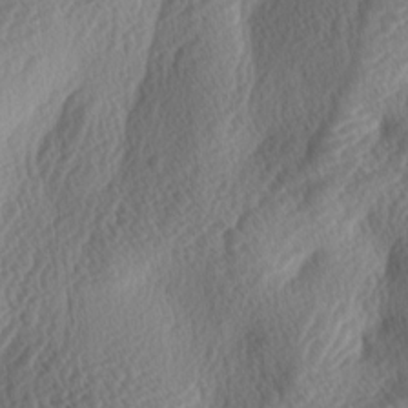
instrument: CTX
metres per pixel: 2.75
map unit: lAa
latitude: -3.1053
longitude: -128.1389
